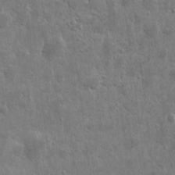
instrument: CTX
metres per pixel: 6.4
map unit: eHh
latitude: 7.9906
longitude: -72.8191
